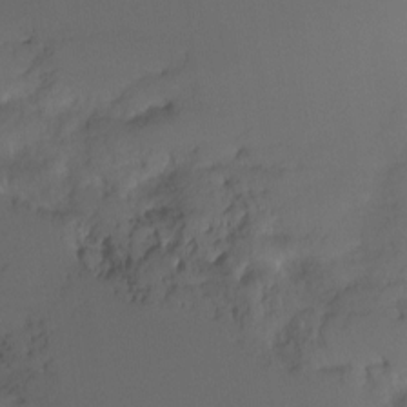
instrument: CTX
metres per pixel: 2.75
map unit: Ht
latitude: -6.3117
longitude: -30.5735
